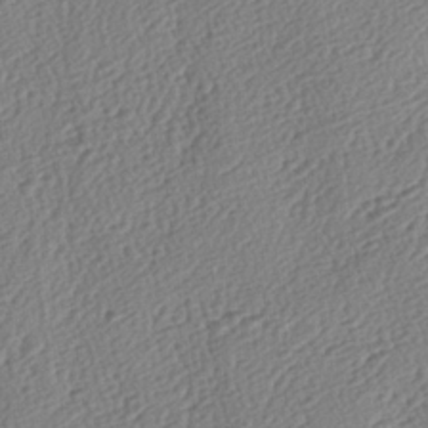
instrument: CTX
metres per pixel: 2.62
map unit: lAa
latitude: -3.7288
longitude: -123.3671
